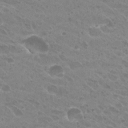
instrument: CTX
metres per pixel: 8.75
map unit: Hto
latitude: 27.2159
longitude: -35.6127
